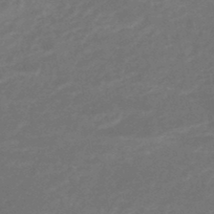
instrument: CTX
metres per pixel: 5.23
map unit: HNhu
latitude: -46.5762
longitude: 90.1039
